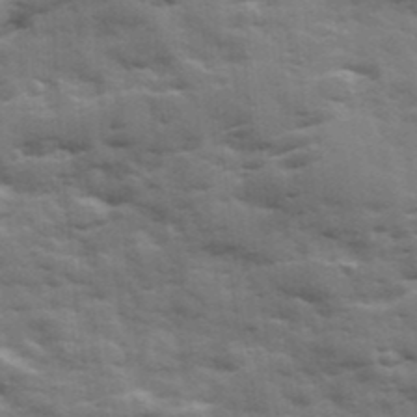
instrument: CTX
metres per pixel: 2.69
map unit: Ave
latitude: 18.7813
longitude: -129.9717
